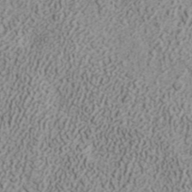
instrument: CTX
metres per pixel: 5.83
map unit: ANa
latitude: 41.7449
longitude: 30.5385
